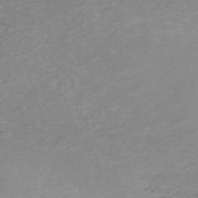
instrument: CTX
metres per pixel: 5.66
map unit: HNb
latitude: -54.3117
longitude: -43.2348
